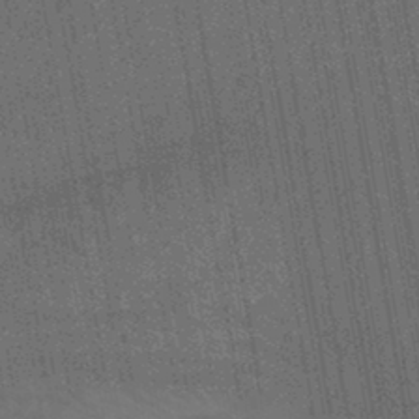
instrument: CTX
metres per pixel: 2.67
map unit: eHb
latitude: -43.4454
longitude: 87.9745
